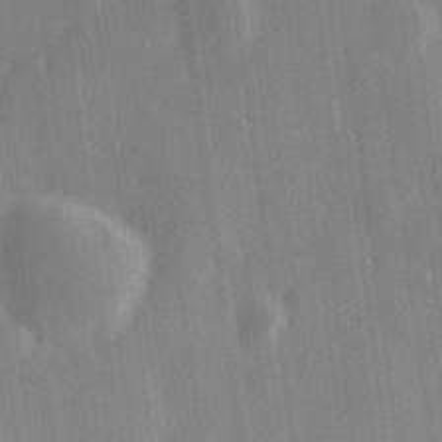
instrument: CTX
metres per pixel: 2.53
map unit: Hve
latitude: 28.4223
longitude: 147.5021
